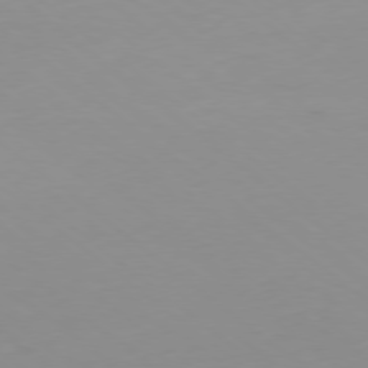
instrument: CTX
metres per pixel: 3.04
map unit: Hpe
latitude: -78.6518
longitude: 13.3888
